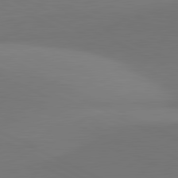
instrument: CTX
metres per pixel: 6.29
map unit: lApd
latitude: 81.4426
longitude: 145.6155
